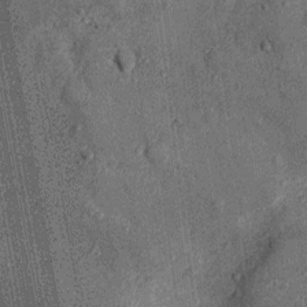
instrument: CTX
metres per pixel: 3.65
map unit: Ht
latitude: -12.0661
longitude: -21.5938
